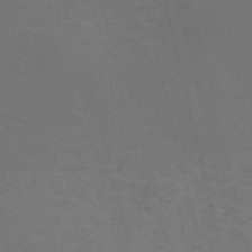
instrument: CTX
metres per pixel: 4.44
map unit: Nve
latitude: -59.2753
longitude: 63.3698
